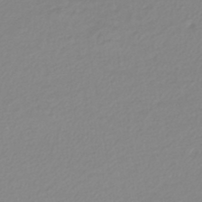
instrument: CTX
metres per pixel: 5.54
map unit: lHb
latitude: -44.4629
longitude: 72.6329
